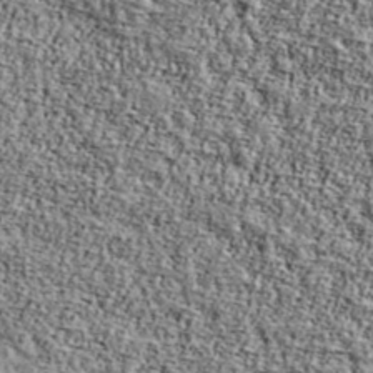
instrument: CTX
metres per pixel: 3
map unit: Ave
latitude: 42.4790
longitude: -111.1214
